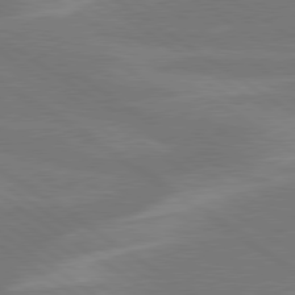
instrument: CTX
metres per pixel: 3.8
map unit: lApd
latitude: 79.7828
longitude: -124.9513
